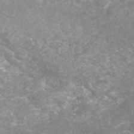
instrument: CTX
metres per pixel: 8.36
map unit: ANa
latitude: 42.6680
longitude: 25.1809
